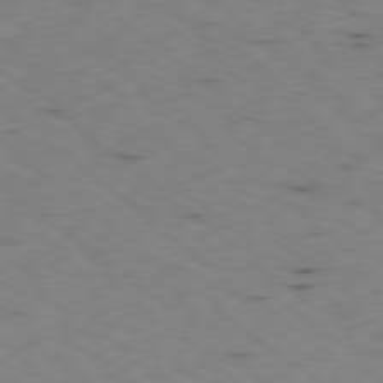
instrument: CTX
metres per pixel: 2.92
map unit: Ap
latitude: -78.4629
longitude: -73.9151
